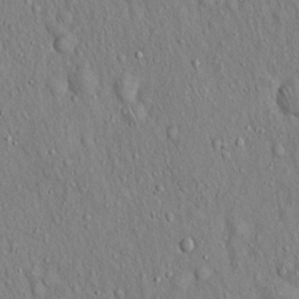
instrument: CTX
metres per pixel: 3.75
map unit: Hto
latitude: 17.1214
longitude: -58.6491
